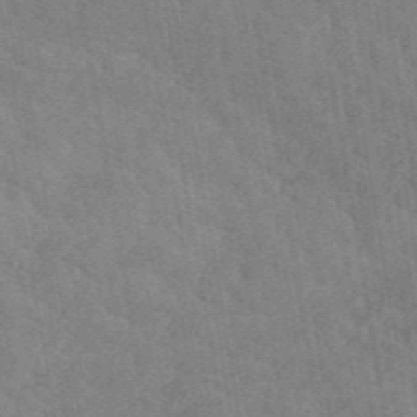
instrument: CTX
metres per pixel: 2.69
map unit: ANa
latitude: 42.3089
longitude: 52.3684
